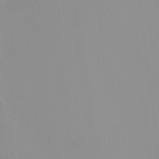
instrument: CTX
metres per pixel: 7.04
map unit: HNhu
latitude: 2.2144
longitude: 8.0283
